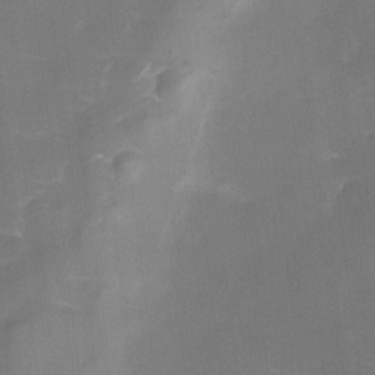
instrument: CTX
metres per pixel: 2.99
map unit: Ave
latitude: -8.1795
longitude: -122.8002
